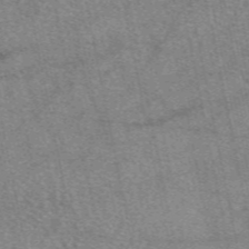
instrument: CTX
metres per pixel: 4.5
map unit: eAb
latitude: 49.2537
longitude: 107.9178
